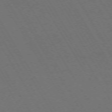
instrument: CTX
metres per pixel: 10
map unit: Ap
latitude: -74.1606
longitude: -74.0444
